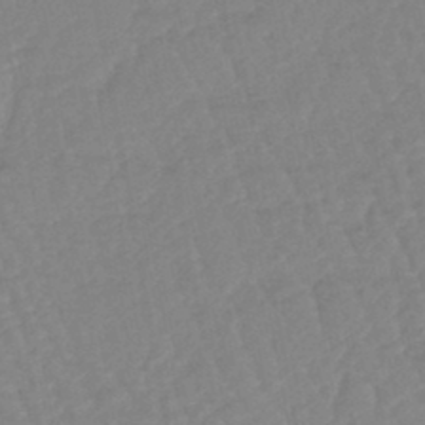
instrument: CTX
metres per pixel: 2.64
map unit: eHb
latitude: -44.8408
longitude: 80.4818
